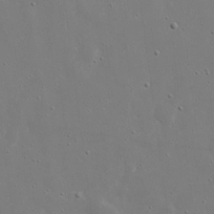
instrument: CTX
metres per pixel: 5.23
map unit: eHh
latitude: 17.5182
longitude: -71.3293
